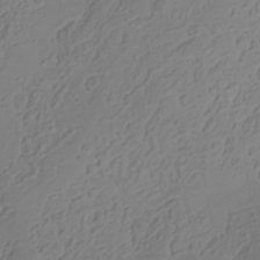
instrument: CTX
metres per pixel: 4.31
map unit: Hve
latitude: -34.0283
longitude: 91.7856
